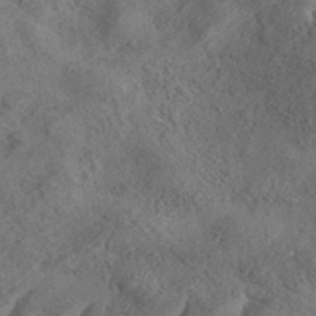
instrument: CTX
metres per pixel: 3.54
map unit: eHh
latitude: 37.2915
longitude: -136.3468
